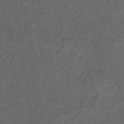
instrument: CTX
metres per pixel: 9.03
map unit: Hto
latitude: 5.2726
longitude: -36.1956
